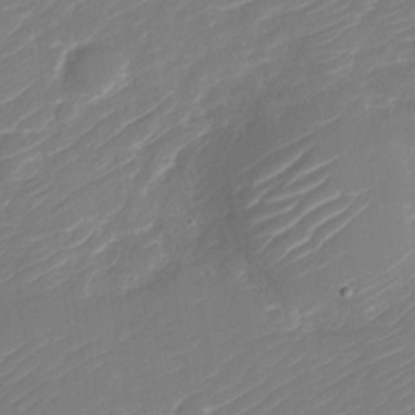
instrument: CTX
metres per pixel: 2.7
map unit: Nhu
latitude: -30.5196
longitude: -72.3468
